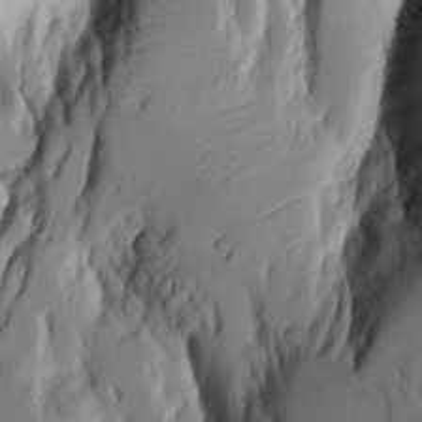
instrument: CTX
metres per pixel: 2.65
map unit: Aa
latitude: 9.7072
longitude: -126.4223
